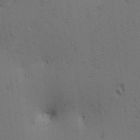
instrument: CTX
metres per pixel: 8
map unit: lAa
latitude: 12.4412
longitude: -108.2522
